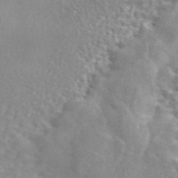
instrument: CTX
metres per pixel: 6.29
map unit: ANa
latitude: 46.9136
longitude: 27.0297
